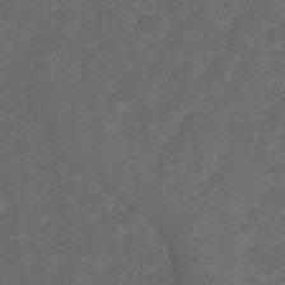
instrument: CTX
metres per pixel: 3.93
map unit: Hto
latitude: 4.8002
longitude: -31.5183
